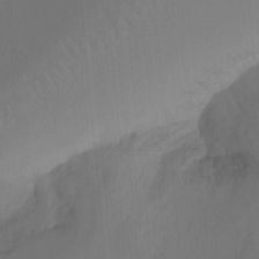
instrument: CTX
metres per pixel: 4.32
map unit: Htu
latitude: -14.8219
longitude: -46.0822
